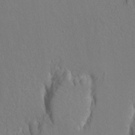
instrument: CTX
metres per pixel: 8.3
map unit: Ht
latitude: 9.3482
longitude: -33.1592
